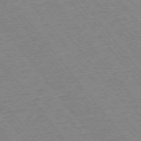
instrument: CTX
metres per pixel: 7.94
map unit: Ap
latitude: -75.3321
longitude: -87.3293
